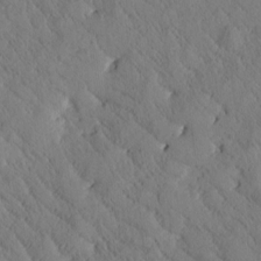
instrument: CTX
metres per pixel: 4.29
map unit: Htu
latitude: 0.1577
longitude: 176.0283
